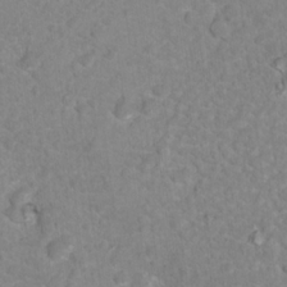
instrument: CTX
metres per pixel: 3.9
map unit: Nhu
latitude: 17.0836
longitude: -31.8395
